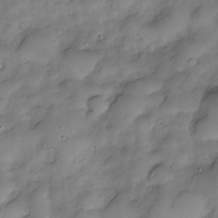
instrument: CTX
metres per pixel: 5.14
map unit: Nve
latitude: -26.9163
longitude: -149.3104
